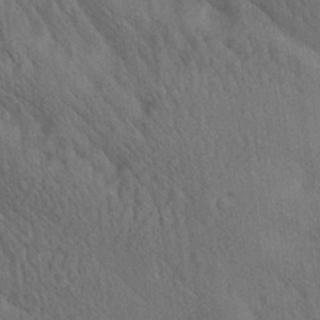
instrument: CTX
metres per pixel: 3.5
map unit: lAa
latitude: 21.1403
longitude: -138.5168
